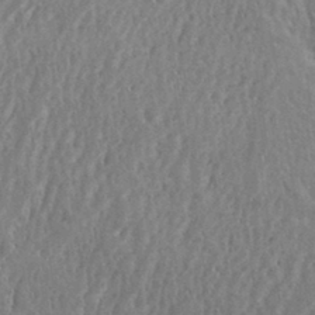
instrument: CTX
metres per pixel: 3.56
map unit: eHh
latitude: 33.4993
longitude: -132.5168
